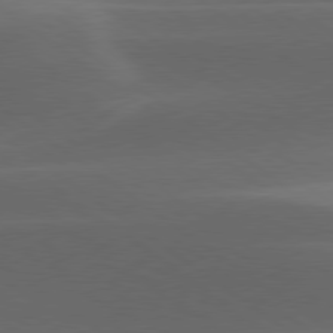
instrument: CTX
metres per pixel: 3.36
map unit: lApd
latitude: 79.2159
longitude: -49.2726
